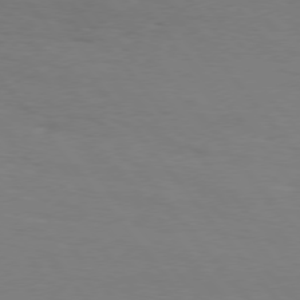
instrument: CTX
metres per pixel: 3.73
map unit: Hpe
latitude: 75.9906
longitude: -140.8002
